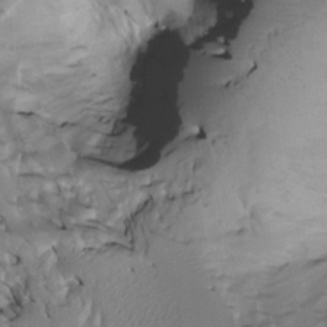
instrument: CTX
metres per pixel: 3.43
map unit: Htu
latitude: -5.2565
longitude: 150.1416
